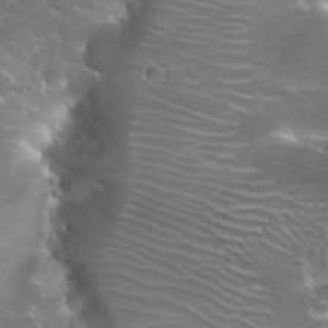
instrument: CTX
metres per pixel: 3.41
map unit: Hto
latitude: 25.1970
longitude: -37.9150
